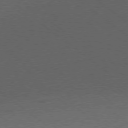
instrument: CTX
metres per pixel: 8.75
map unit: Ap
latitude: -78.7652
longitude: -100.7057
